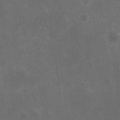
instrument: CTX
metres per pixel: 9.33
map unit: eHh
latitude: 19.7827
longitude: -65.5371
